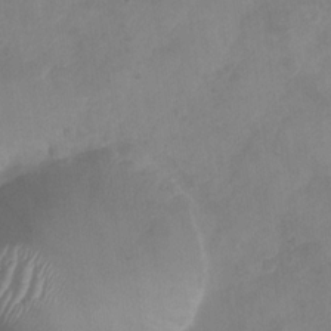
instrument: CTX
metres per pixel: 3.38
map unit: Nhu
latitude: -29.1431
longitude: -63.1970
